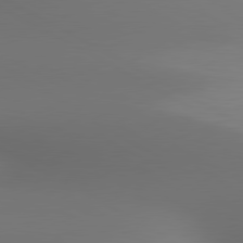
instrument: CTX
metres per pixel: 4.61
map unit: lApd
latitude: 80.7624
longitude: 136.5573
